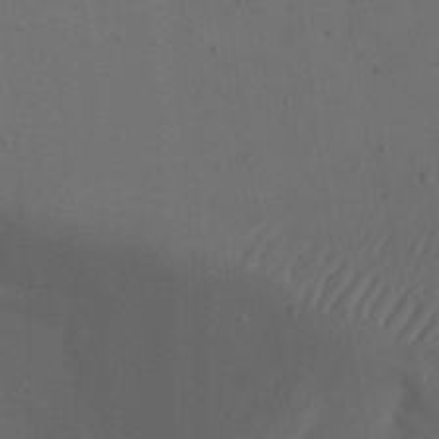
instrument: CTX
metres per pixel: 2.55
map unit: Nhu
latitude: 22.1011
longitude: -72.8758
